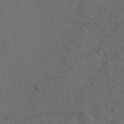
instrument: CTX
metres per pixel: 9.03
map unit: Hto
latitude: 19.6316
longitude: -54.2333
